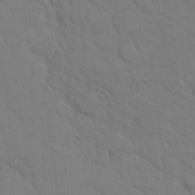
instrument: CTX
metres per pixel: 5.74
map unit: eHh
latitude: 17.7639
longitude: -63.1215
